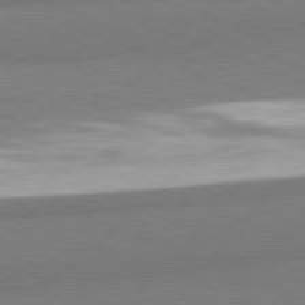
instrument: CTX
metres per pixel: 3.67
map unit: lApd
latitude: 82.1011
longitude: 173.6155
